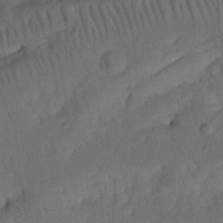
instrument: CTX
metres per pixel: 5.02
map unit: Nhu
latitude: 26.0444
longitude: -71.7261
